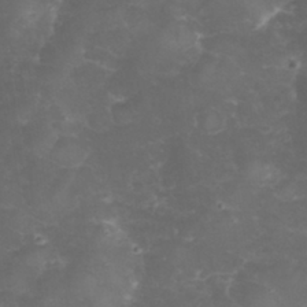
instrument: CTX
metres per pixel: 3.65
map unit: eHh
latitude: 32.1767
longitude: -63.5182
